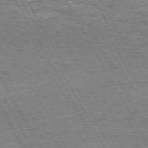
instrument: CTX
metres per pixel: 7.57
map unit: Hpe
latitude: 72.4223
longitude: -125.5560
